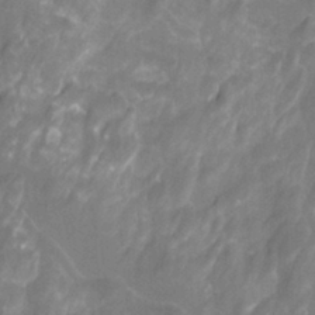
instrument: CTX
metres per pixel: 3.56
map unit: Htu
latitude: -12.9731
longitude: -71.9339
